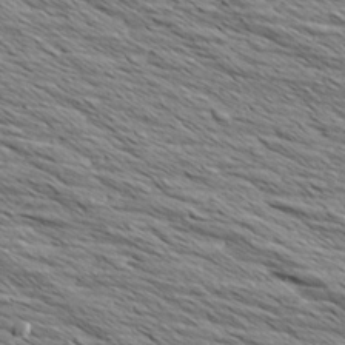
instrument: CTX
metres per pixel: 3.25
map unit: Aa
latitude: 8.2712
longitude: -137.9717
